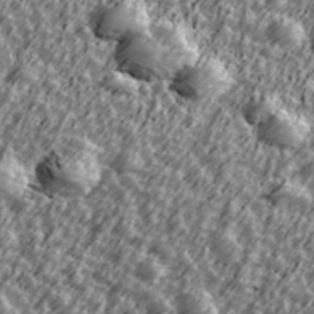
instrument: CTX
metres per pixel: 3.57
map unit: Ave
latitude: 41.9339
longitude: -113.5560
